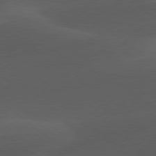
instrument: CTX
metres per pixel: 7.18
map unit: lApd
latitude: 78.1389
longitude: -55.8016
